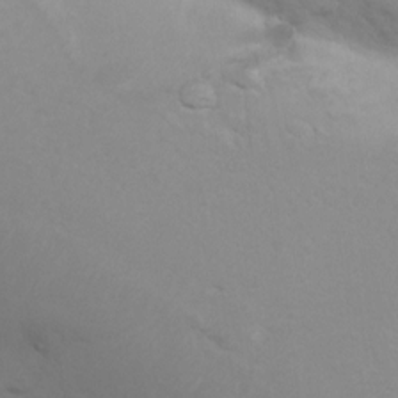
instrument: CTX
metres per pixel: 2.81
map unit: Hto
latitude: 7.5371
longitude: -31.0270
